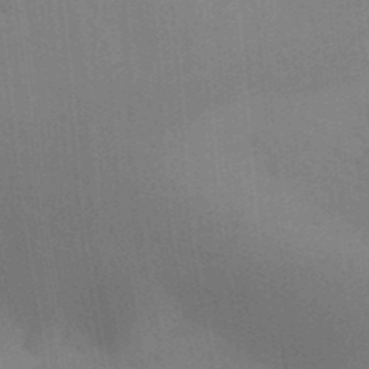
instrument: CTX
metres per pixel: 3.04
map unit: Aa
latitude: 31.5371
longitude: -145.7827
